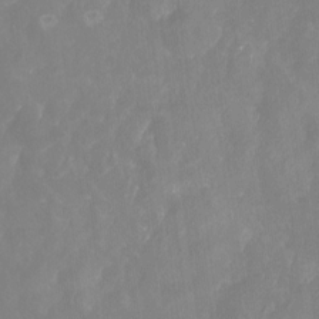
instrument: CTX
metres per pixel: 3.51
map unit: Nhu
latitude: -14.1606
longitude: -59.4804
